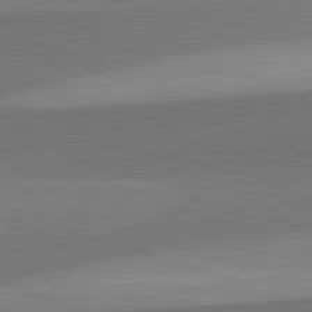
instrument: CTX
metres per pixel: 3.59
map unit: lApd
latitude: 82.4601
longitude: 136.1416
